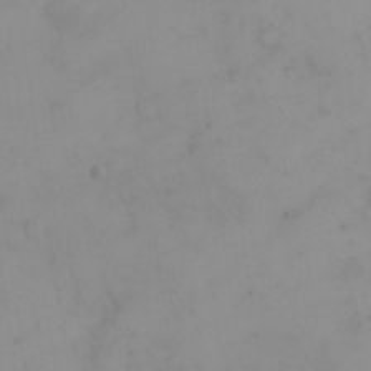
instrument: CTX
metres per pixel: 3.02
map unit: eHh
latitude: 24.3278
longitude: -64.1767
